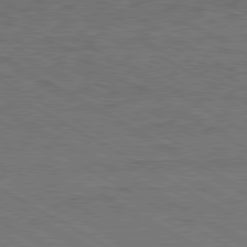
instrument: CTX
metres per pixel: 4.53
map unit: Ap
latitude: -81.6344
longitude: -72.3846
